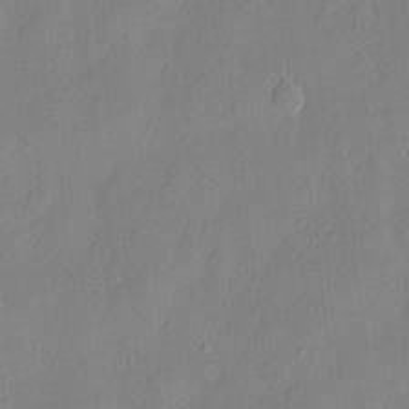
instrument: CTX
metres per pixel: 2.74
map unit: eHh
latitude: 5.2915
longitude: -75.7450
